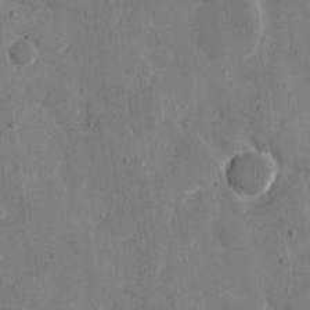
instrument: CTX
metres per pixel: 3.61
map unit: eHh
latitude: 8.9892
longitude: -68.0444
